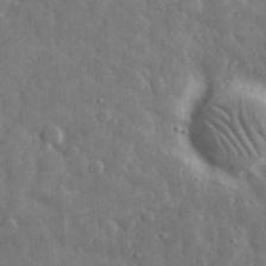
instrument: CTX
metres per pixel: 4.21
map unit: eHh
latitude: 32.5168
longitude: -69.5938
